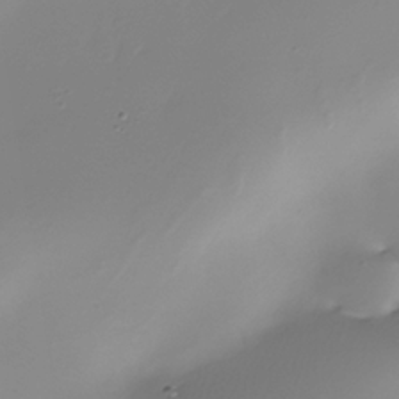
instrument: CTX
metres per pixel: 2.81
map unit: Nhe
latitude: -36.0661
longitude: -117.4238
